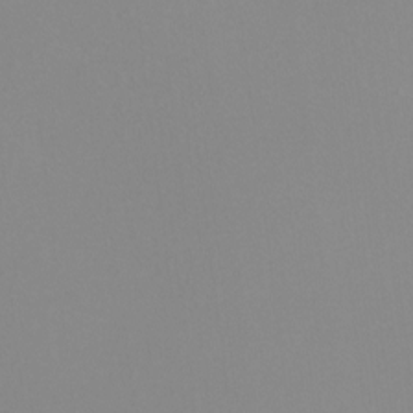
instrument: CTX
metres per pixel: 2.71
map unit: Nhu
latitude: -8.8408
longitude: -94.8191
